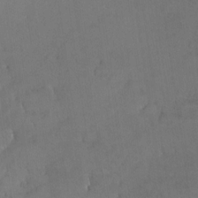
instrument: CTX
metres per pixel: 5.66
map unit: Nhe
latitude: -29.4643
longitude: -110.3279
